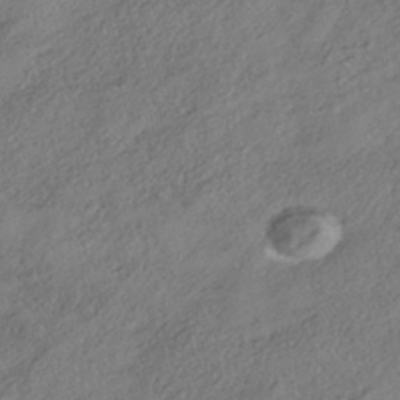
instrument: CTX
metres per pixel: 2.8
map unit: HNhu
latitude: -41.1431
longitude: 107.2943
